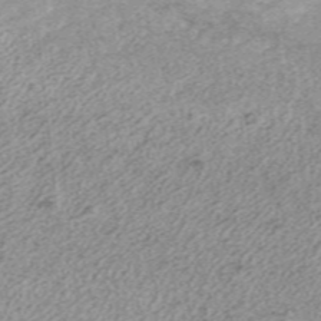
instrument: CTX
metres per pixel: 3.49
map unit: ANa
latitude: 36.6302
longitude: 15.0487
